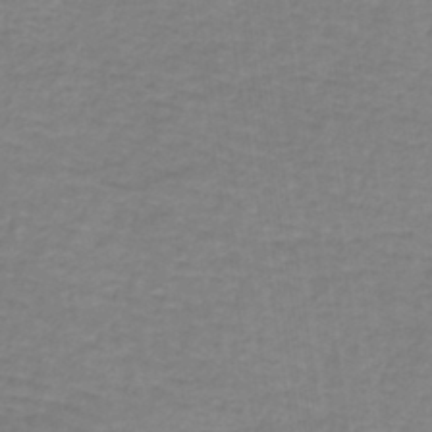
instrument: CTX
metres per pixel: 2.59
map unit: lHb
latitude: -42.3117
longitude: 70.9920
